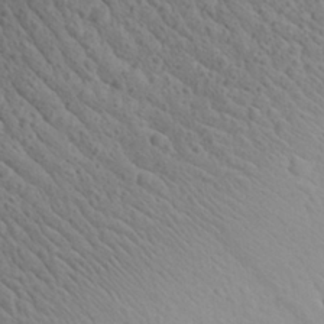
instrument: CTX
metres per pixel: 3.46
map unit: Aa
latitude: 27.8206
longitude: -142.6113
